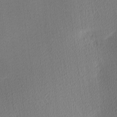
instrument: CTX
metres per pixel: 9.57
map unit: Ave
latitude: 3.5371
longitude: -113.6316
